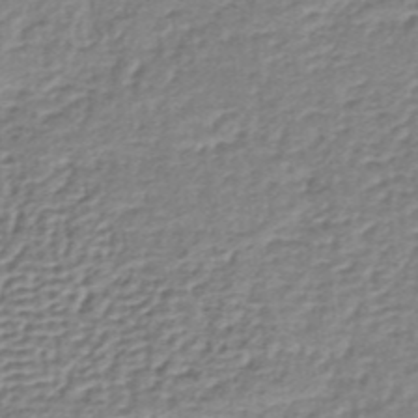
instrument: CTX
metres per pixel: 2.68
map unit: lHb
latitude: -35.4076
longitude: 60.3306
